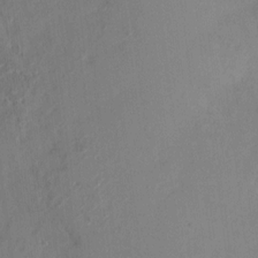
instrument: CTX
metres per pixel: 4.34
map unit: HNhu
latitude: 6.6490
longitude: -3.3859
